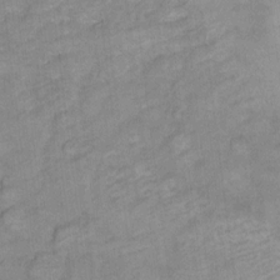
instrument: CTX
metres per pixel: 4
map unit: Ht
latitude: 6.4601
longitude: -36.6869
